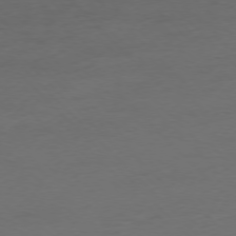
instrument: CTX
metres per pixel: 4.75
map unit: Ap
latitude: -77.2754
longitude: -71.1403
